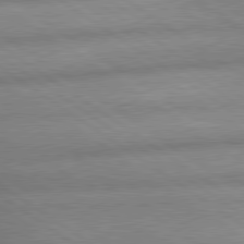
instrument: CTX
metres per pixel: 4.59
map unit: lApd
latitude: 79.8961
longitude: -168.3656
